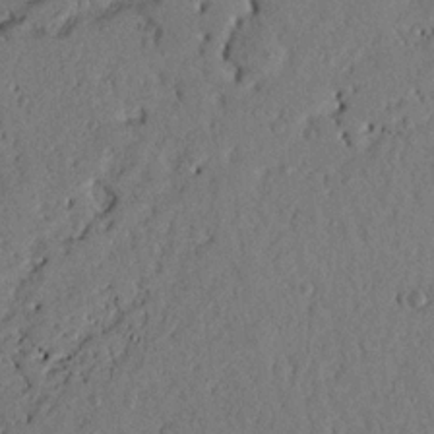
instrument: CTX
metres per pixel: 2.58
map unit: Nhu
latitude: 19.8205
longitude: -77.6316
